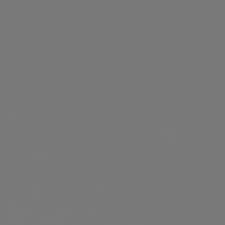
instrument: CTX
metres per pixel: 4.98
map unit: Ap
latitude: -76.4062
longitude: -81.7827
